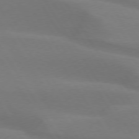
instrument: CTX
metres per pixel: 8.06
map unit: lApd
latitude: 75.0081
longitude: -66.3467
